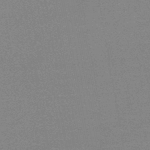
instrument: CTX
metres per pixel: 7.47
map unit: HNb
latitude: -45.0298
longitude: -40.0633
